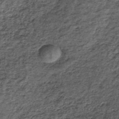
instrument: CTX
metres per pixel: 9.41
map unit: lHb
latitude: -39.3887
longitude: 66.3118
